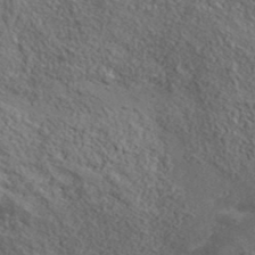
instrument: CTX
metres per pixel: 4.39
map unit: lHvf
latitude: 39.0647
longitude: -87.6316
